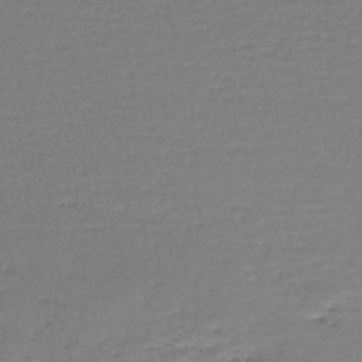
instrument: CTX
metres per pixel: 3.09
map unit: lHb
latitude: -44.4818
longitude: 58.6329
